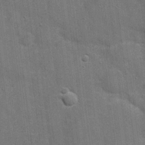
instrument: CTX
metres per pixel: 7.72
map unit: Hve
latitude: 19.1403
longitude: 151.8044
